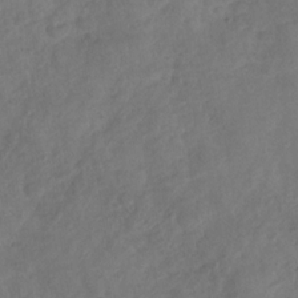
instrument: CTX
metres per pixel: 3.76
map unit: Nhu
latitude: -30.0850
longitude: -63.0837
